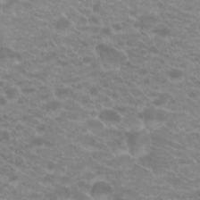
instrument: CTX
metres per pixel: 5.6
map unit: Hto
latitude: 20.0633
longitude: -37.1781
